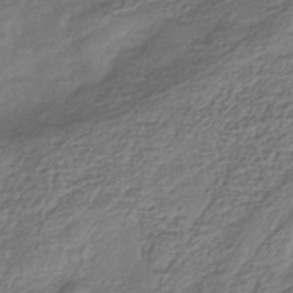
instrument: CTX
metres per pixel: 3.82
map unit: eHb
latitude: -35.2754
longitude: 80.1039
